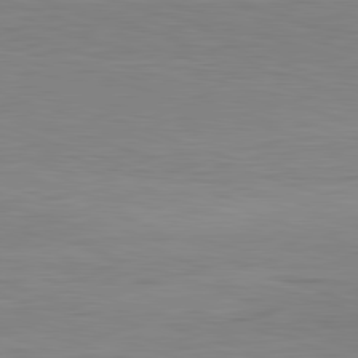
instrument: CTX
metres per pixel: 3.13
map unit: Hpe
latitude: -82.2550
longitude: 11.1431
